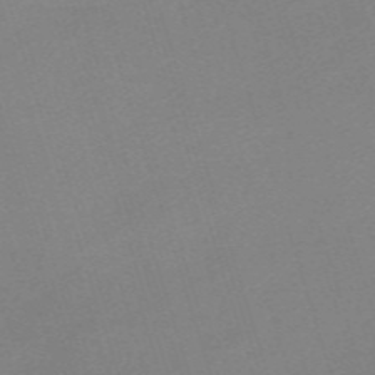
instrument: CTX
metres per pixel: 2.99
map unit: eHh
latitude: -61.7667
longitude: 49.7667
